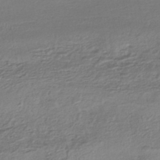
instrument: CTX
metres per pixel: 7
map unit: HNhu
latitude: -44.7085
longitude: 97.0298
